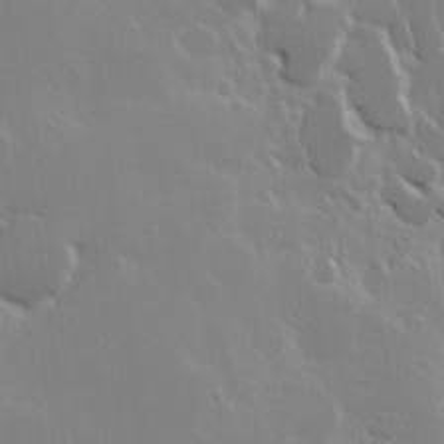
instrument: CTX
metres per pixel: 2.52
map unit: Hve
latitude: 23.9906
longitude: 145.5021
